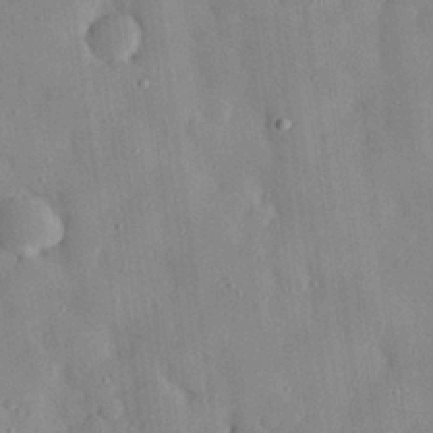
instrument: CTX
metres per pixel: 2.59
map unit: eHh
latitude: 28.8758
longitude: -77.8772
